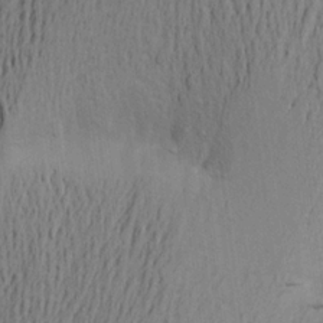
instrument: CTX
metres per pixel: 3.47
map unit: Aa
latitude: 21.9339
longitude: -149.2537
